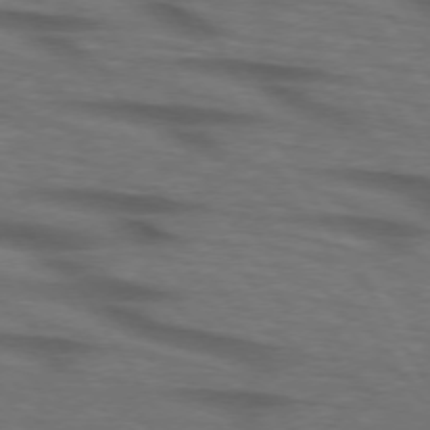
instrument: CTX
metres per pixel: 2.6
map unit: lApd
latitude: 73.6694
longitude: -73.7639
